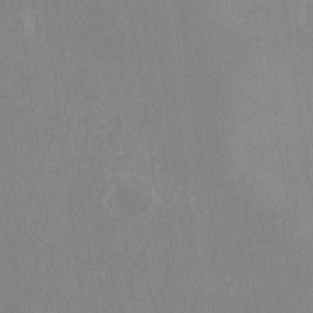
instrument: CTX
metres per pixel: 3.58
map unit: Nhu
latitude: -23.1998
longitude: -72.9892
